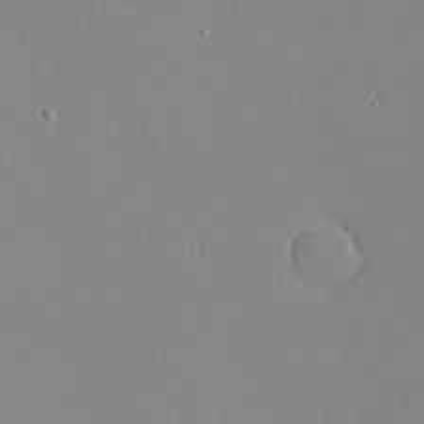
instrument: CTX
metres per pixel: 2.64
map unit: eHh
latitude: -4.2739
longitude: -81.6505
